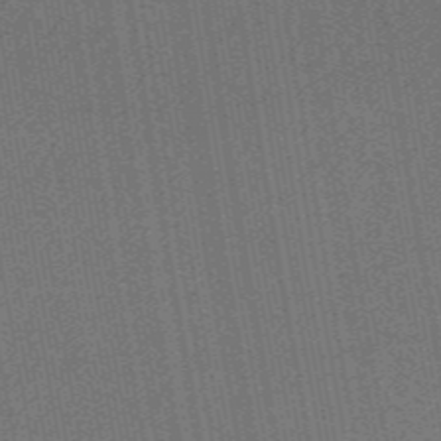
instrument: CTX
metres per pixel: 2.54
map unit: lHb
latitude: -47.0486
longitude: 59.2942
